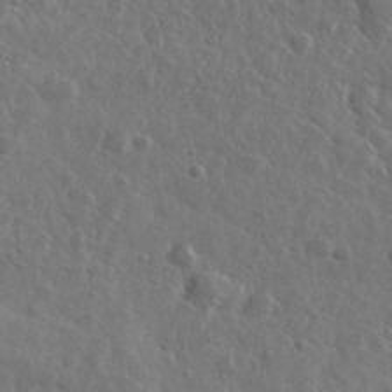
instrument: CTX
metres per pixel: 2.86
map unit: lHvf
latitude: 36.6113
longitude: -89.0837
